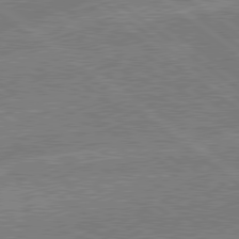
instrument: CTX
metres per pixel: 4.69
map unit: lApd
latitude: 79.2348
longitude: -144.3845
